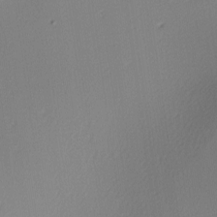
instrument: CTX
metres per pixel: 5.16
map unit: lAa
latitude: -6.0472
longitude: -123.4615
